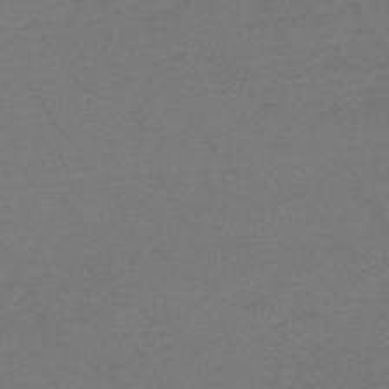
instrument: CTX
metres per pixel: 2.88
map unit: HNb
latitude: -53.0108
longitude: -43.3104
